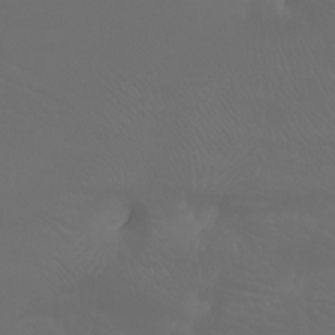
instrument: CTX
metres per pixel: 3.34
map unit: Aa
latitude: -7.5021
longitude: -73.0081
